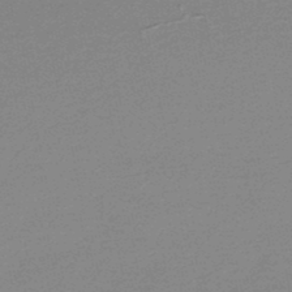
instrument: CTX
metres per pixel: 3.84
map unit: lHb
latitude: -47.3131
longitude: 73.9745
